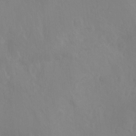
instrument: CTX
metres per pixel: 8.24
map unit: Nhu
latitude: -8.1795
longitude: -40.8569
